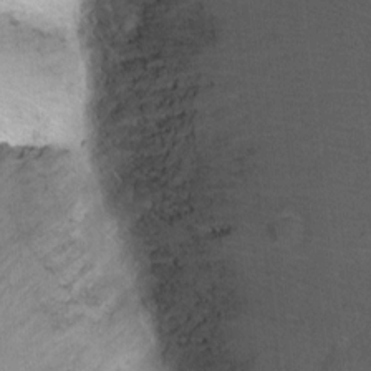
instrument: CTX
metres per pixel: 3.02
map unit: Ht
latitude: -5.8989
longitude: -36.1956
